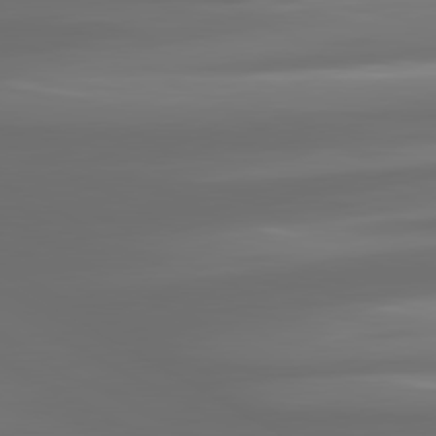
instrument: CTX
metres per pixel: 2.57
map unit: lApd
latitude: 80.8758
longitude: -137.9717
